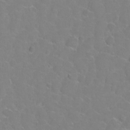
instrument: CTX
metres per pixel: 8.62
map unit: Hto
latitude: 2.6868
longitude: -33.3860
